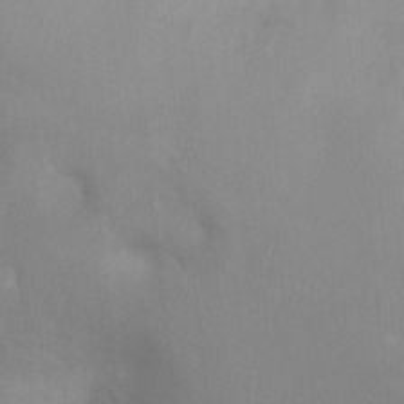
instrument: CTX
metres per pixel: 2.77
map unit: Ht
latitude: 3.3859
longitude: -28.2711
